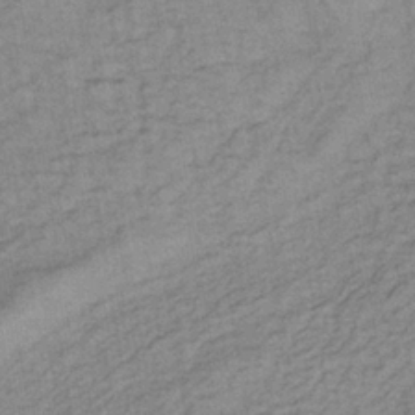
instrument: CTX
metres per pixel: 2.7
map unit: lHb
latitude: -35.9556
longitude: 70.4818
